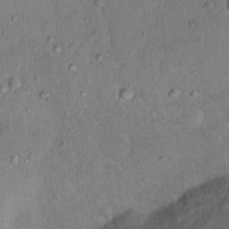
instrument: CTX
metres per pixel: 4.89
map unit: Nhu
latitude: 12.9325
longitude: -27.6127
